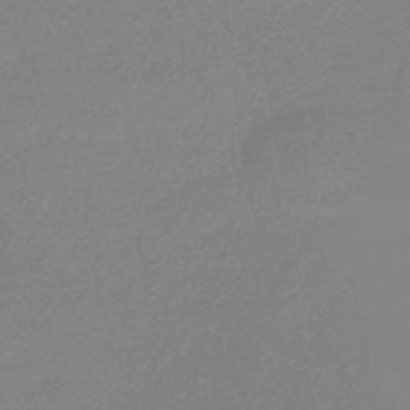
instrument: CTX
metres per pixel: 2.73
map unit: HNhu
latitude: -44.8597
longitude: 90.1984
